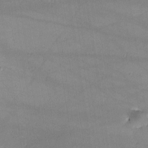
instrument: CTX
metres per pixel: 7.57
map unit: lHvf
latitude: -10.6708
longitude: -101.7450
